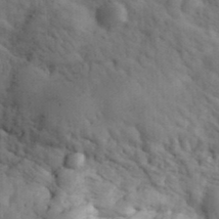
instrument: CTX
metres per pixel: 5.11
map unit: eHh
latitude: 31.8206
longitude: -66.5356
